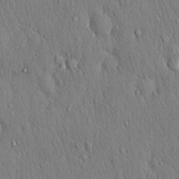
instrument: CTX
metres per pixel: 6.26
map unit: Hto
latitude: 16.9703
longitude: -58.5924
